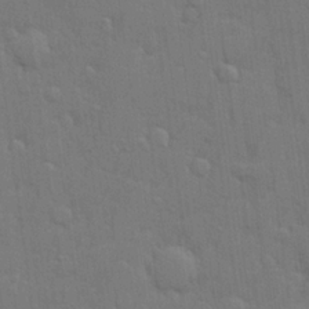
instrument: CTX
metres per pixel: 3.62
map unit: lHvf
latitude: 22.6112
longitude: 142.2172
